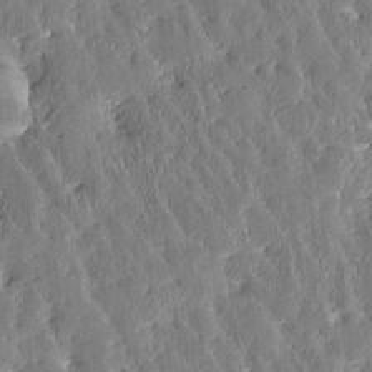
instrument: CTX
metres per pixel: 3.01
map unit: Htu
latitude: -3.2186
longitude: 174.9163
